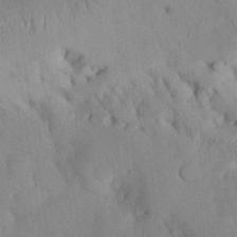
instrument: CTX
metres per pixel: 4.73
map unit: Nhu
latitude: 27.0836
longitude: -71.6127
